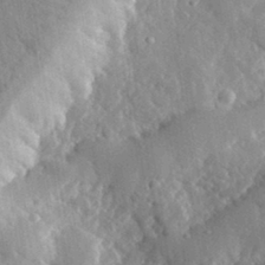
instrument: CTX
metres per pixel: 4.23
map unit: lHvf
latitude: 32.7813
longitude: -86.1955
